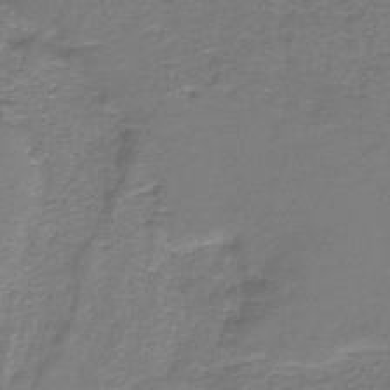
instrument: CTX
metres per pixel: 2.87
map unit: HNb
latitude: -37.6532
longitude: 51.1431
